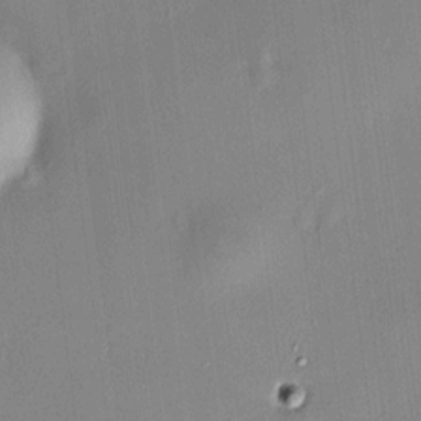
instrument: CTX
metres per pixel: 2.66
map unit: HNhu
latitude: 9.7828
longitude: 11.2376
